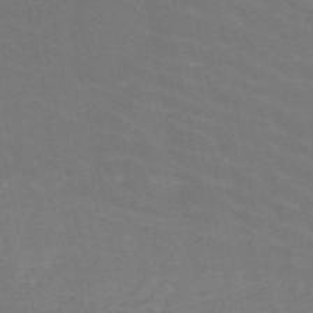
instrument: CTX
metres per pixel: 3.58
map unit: HNb
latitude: -50.1417
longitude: -52.5735
